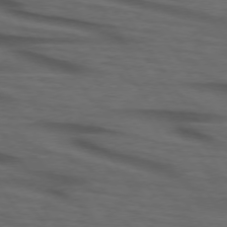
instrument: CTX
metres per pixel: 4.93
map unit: lApd
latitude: 73.5560
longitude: -74.5357
